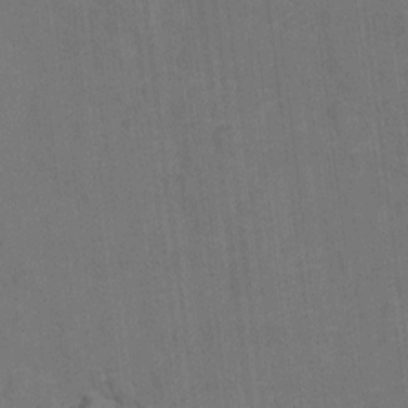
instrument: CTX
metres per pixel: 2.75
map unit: Hto
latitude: 4.8758
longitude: -31.8395
